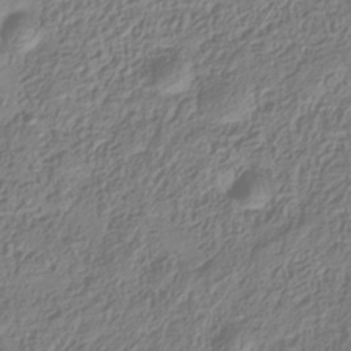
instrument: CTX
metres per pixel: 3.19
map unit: Hve
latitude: -34.4818
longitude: 88.8786
